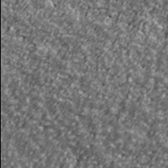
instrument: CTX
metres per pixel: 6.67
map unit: Ave
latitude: 41.2725
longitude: -113.9906
